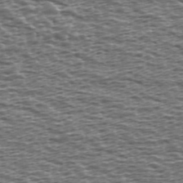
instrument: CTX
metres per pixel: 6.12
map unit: Ave
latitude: 39.0647
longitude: -112.5924
